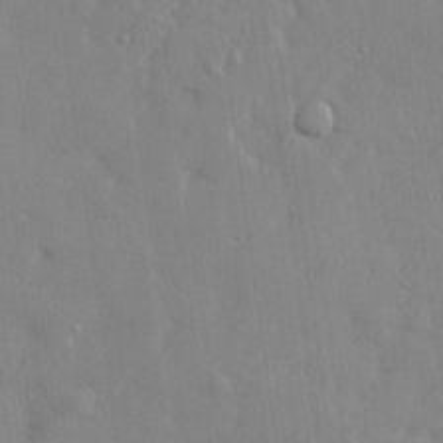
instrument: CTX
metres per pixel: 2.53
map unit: lHvf
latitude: 24.2144
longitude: 143.4076
